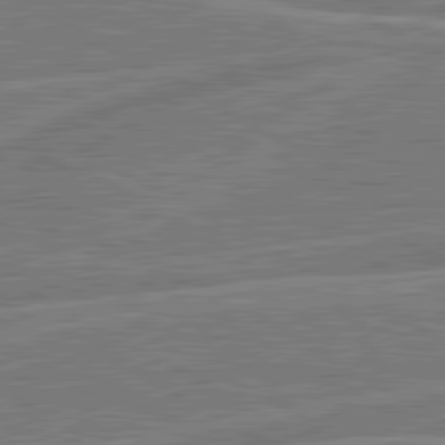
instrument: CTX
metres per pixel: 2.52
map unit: lApd
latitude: 81.0080
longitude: 124.3684
